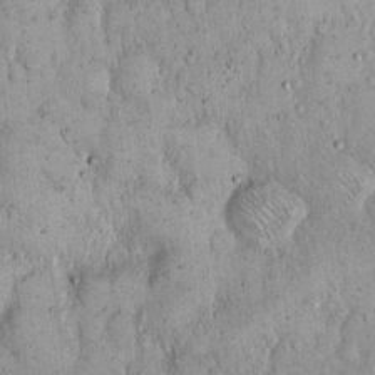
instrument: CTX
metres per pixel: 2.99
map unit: Hto
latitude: 14.1389
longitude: -57.1025
